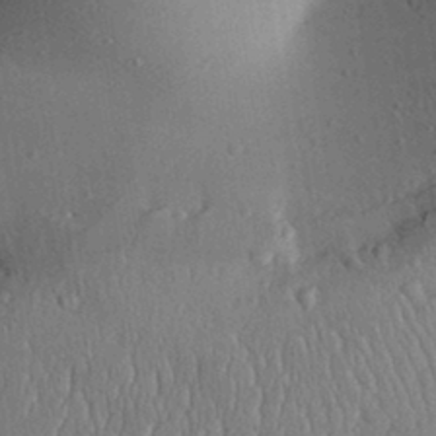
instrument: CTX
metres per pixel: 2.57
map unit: Aa
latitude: 31.4238
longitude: -144.3656
